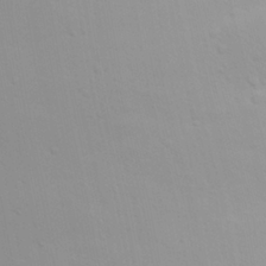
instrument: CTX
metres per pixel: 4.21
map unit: Nhu
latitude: 19.3292
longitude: -73.0270
